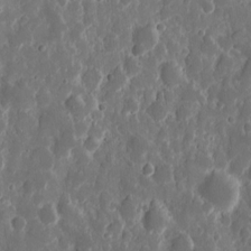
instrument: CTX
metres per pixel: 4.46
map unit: eHh
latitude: 11.7639
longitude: -72.0633
